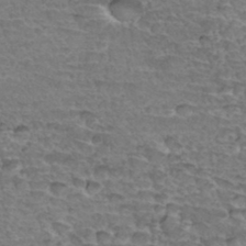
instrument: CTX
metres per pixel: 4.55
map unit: Hto
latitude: 35.0647
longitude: -45.1214
